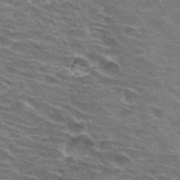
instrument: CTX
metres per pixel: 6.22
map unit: Hto
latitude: 32.6113
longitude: -43.2159
